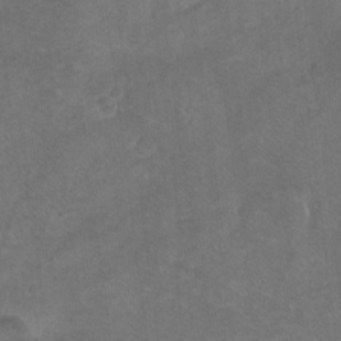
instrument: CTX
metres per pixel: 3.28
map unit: Ht
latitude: -7.4832
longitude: -36.8758
